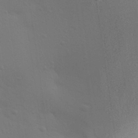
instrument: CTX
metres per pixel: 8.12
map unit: Aa
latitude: 29.5182
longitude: -144.4412
